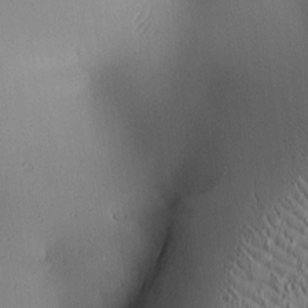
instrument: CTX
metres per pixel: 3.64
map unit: lAa
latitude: 1.1592
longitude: -116.1011
